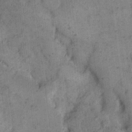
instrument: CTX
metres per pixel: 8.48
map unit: eHh
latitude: 14.7058
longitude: -66.5167
